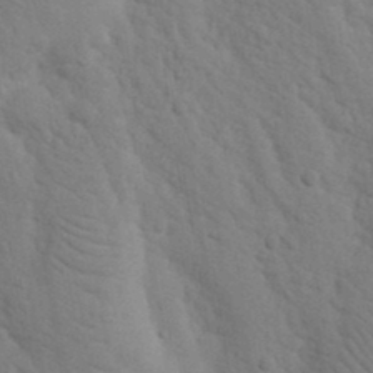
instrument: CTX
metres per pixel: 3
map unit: Nhu
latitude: 18.4790
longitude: -76.4223
